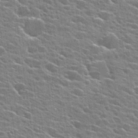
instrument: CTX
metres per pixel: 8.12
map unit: Hto
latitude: 24.9324
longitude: -42.4979
